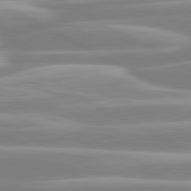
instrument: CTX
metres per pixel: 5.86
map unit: lApd
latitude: 80.4979
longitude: -129.6883
